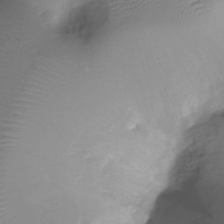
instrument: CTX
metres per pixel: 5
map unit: Ht
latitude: -18.4629
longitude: -44.9325
